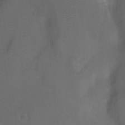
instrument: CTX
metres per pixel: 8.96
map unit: Nhu
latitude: -12.4440
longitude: -41.7071
